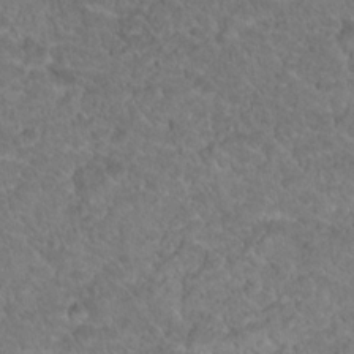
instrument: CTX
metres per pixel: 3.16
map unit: Hto
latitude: 18.8947
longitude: -34.3278
